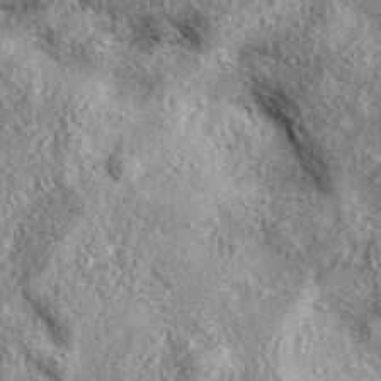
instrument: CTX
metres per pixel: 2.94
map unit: eAb
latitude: 38.3467
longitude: 109.5966
